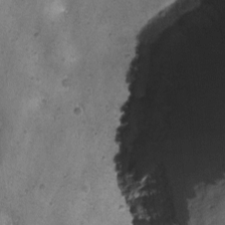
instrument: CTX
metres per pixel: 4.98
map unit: Ave
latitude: -7.7477
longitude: -120.1956
